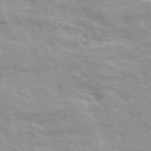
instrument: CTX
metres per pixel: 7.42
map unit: ANa
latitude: 48.7246
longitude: -76.6301
